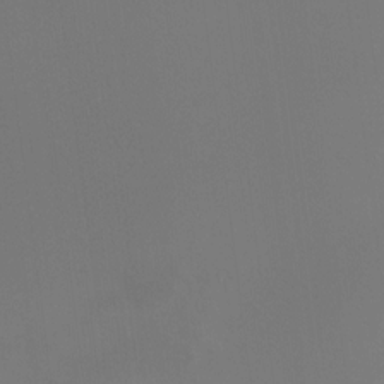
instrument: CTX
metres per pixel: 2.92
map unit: HNhu
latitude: 10.1767
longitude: 11.5399
